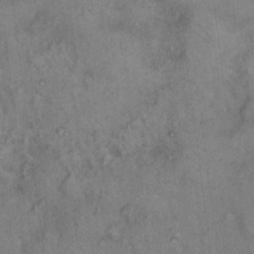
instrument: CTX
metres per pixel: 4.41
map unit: eHh
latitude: 14.8758
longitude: -64.2900
